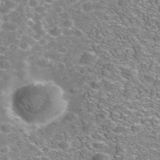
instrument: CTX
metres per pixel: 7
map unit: Nhe
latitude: -41.2187
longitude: -100.0444
